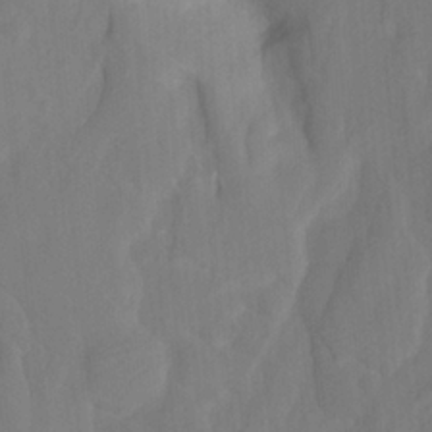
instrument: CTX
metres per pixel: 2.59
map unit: Ht
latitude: -4.2550
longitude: -62.6680
